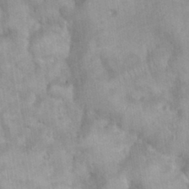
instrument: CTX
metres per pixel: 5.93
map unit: eHh
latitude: 35.6882
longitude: -62.2901
